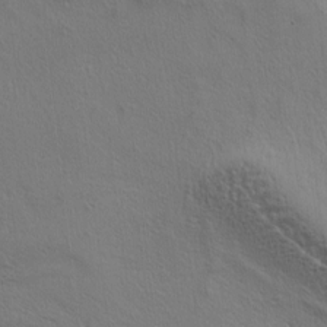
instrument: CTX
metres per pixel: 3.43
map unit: lAa
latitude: 4.4979
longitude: -112.8569
